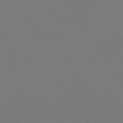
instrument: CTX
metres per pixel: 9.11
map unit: Hpe
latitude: 73.1970
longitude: -122.3845
